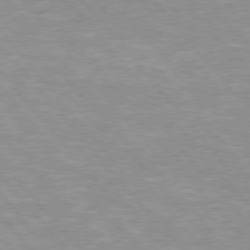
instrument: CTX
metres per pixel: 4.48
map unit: Hpe
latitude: 75.9717
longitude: -154.7813
